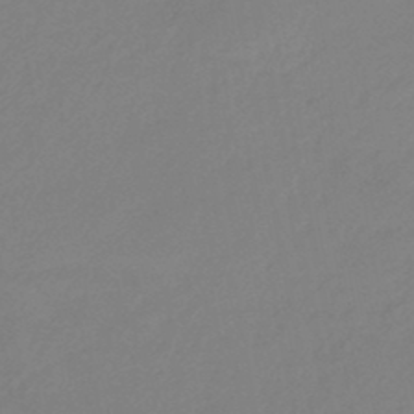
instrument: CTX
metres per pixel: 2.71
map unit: eHb
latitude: -46.2928
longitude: 86.2173
